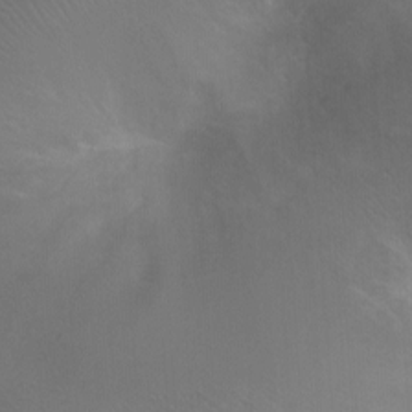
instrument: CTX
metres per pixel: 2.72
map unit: Ht
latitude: -7.0297
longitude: -28.3845
